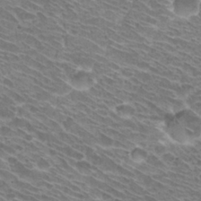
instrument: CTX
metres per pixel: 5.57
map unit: Hto
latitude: 30.6869
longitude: -42.4979
